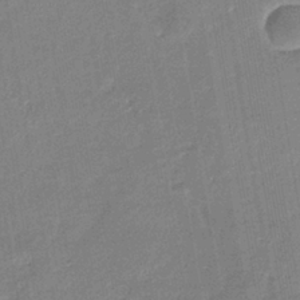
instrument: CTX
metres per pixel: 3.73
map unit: eHb
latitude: -34.6518
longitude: 74.4818
